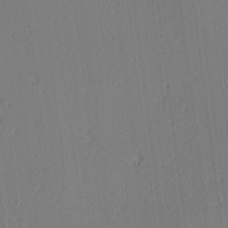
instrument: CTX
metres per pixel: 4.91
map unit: Ave
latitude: 2.7435
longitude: -115.0647
